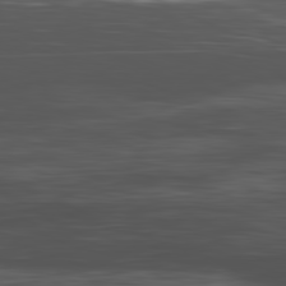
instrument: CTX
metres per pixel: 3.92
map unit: Hpe
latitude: -82.1039
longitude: 16.4251
